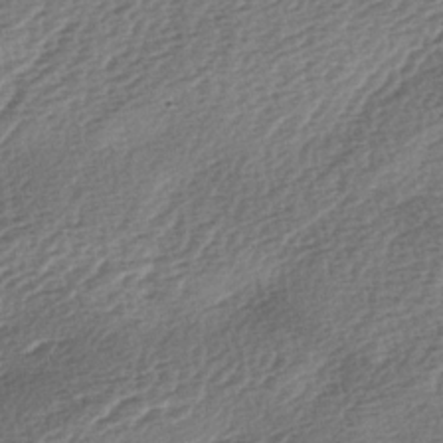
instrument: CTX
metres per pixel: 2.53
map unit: lAa
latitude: -3.4643
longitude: -128.7246
